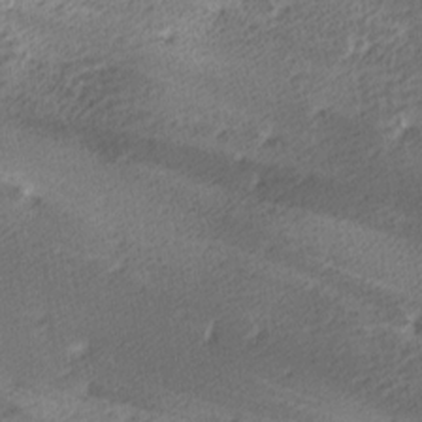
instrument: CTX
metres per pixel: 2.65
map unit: lAa
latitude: -9.4076
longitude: -124.9702
